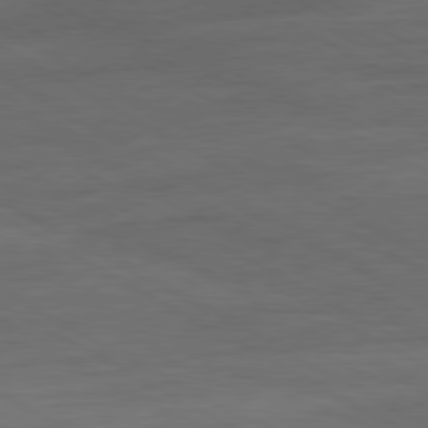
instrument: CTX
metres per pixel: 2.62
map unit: Ap
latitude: -81.5210
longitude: -79.2915
